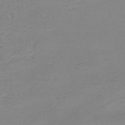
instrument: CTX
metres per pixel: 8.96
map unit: HNb
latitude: -50.2928
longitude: -51.2914
